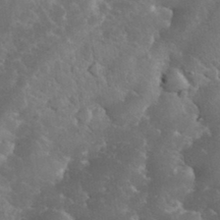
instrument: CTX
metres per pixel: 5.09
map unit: eHh
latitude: 35.3859
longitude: -65.9717
